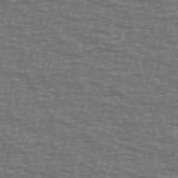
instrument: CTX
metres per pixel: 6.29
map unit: Ave
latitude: 39.0458
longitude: -113.4615
